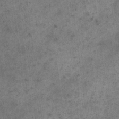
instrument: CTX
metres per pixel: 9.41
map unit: eHh
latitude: 19.3859
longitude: -63.4616
